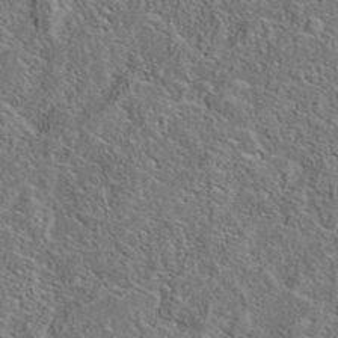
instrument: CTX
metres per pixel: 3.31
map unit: eAb
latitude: 37.4049
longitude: 112.8219
